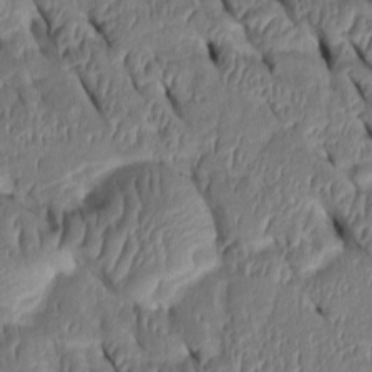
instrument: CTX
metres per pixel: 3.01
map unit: Htu
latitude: 0.9324
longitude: 148.6708
